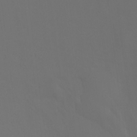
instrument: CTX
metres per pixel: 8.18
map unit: Ht
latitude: -7.9367
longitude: -31.4049
